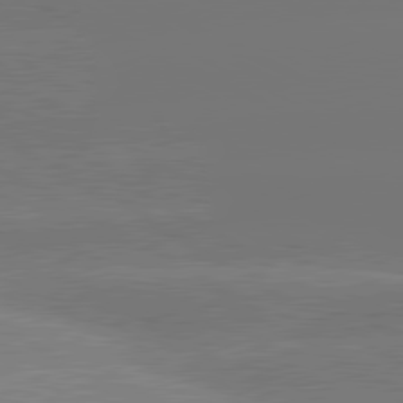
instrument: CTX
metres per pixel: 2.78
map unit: lApd
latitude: 80.7813
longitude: -152.0444
